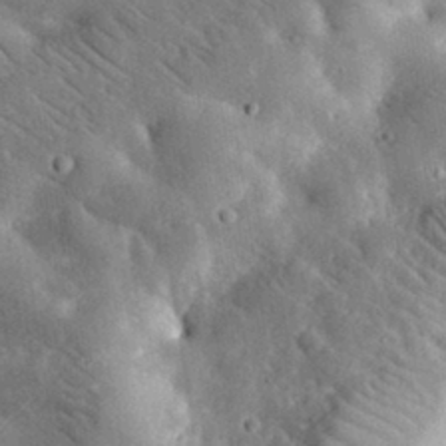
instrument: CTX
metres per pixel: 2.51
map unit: lHvf
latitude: 33.2537
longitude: -83.5938
